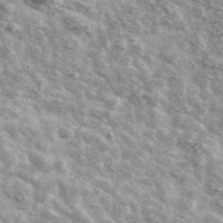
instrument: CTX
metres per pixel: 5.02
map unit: Ave
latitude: 41.2537
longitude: -106.8002
